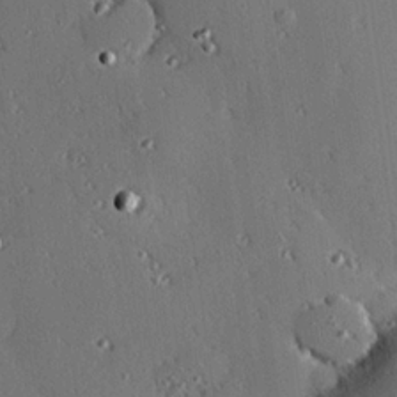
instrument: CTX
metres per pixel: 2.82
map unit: eHh
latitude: 22.8191
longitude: -90.6113
